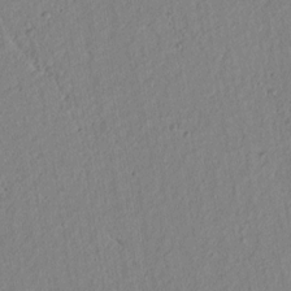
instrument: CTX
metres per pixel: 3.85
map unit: lAvf
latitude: 6.8758
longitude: 165.0487
